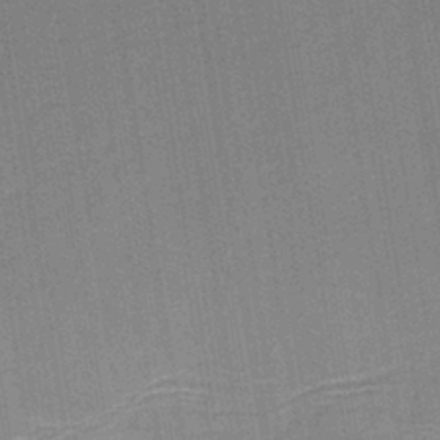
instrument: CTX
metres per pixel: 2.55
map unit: HNb
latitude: -38.9731
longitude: 50.2928
